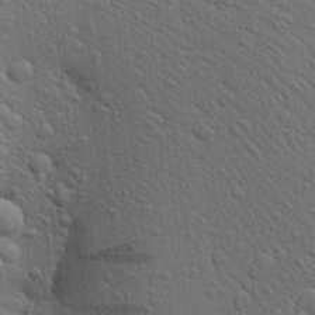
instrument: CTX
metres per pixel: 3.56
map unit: Aa
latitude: 24.0255
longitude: -146.8947
